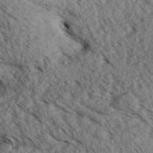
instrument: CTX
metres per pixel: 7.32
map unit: Aa
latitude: 30.9703
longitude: -137.6316
